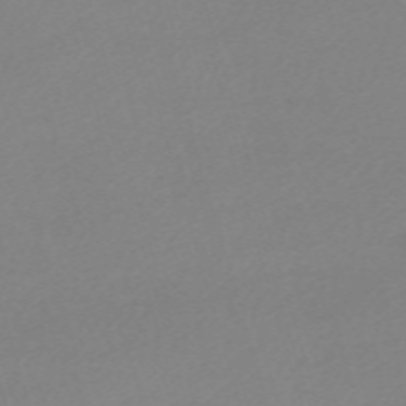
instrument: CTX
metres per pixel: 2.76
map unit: eHh
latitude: -61.8611
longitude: 52.5951
